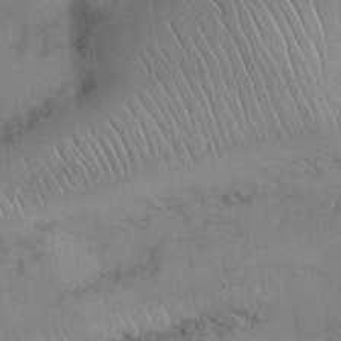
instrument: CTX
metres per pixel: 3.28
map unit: Nhu
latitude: 27.1781
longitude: -68.6491
